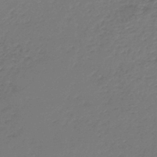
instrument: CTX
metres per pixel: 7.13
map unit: lHb
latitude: -45.9178
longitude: 63.1620
